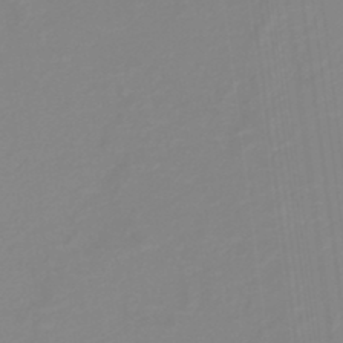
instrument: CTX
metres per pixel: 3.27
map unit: lHb
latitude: -40.7463
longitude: 51.4832
